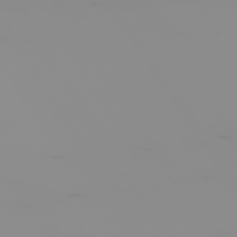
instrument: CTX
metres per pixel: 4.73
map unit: Hpe
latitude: -75.0298
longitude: 6.1794
